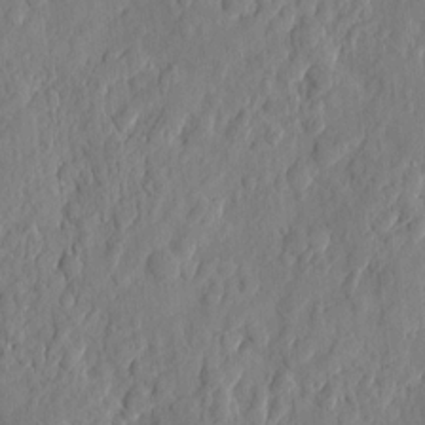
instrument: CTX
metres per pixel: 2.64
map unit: eHh
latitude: 6.7057
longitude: -73.5372
